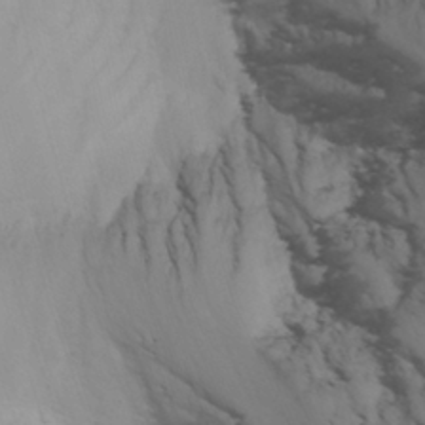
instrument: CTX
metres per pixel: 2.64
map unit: Aa
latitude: -3.2186
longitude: -72.7625
